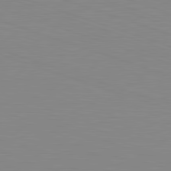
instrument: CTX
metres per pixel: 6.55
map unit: Hpe
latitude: -82.7463
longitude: 7.9556
